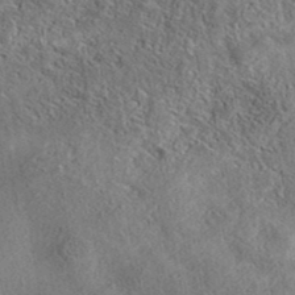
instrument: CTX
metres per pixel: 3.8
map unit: eAb
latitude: 38.8758
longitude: 112.3306
